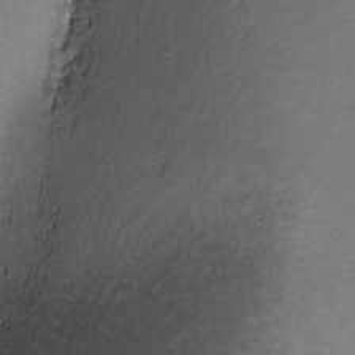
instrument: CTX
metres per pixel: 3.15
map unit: lHvf
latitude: -12.8597
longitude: -102.7813
